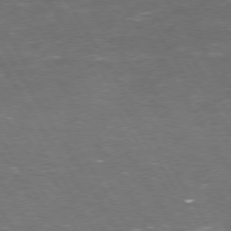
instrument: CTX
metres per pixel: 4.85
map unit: Hpe
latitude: 72.6302
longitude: -124.3278
